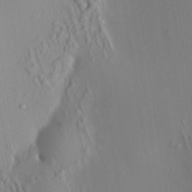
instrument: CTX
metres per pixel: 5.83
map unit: HNhu
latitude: 8.1767
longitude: 14.4818
